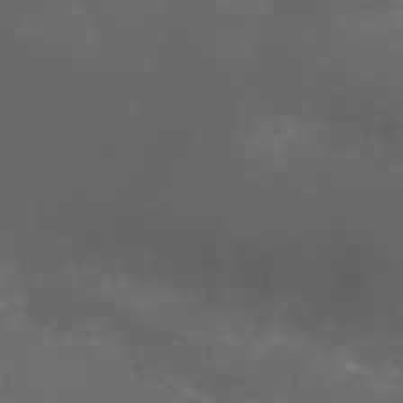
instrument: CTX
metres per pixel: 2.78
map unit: Nhu
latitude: 22.4790
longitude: -65.1214
